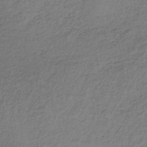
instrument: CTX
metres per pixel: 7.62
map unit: lHb
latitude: -35.5588
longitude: 66.6896
